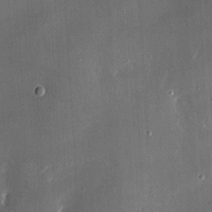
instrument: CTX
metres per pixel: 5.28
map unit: eHh
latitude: 5.2726
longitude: -68.6869
